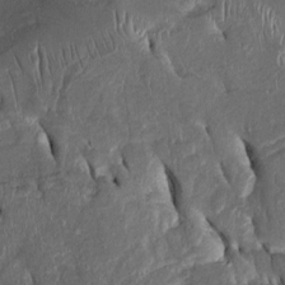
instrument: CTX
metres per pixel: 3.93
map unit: Htu
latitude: -1.3321
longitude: 149.5777
